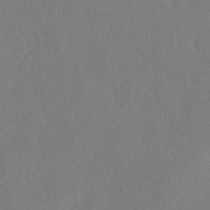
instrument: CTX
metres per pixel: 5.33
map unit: eHh
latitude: 4.8002
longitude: -72.8380
